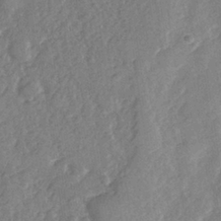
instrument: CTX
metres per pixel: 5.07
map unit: Nhe
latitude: -36.0661
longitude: -177.2537
